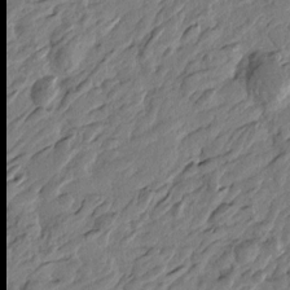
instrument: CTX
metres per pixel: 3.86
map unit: Htu
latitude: -3.6721
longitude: -179.9906
